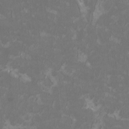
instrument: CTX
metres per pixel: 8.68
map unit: HNhu
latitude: 1.9150
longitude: -3.4804
